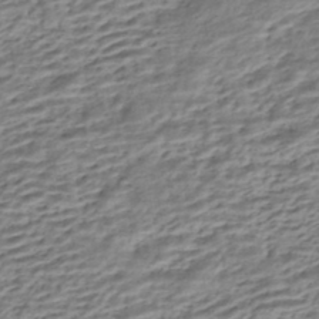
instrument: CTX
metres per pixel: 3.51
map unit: HNhu
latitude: -43.3320
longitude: 105.4643
